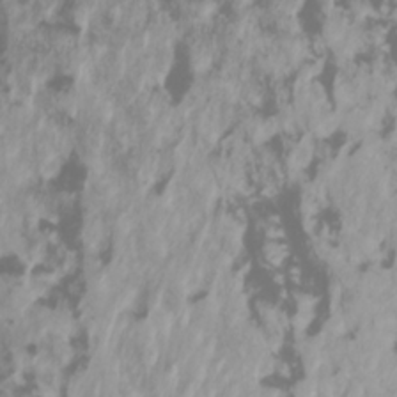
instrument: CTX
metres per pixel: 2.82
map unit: Htu
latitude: -4.8597
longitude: -89.2348
